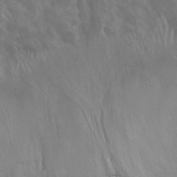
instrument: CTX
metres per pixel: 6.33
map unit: Nhu
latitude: 30.5735
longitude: -54.8191
